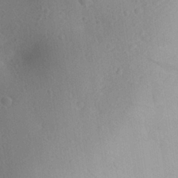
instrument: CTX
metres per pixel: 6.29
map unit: Aa
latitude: 26.9514
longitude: -146.2334
